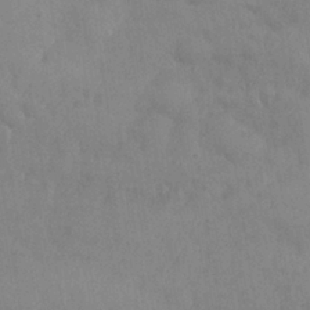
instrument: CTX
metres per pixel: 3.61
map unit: Nhe
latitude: -36.5951
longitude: -177.4048
